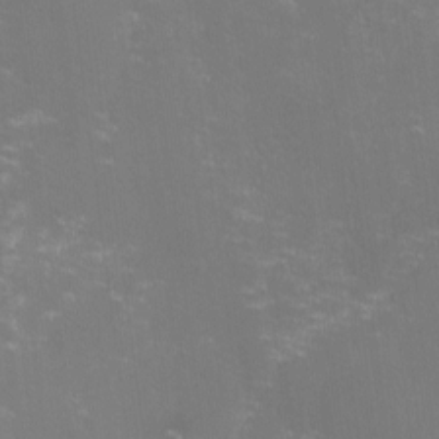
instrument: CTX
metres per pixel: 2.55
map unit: lHvf
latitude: -14.2740
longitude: -100.6491
